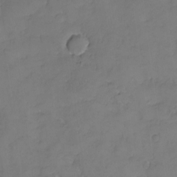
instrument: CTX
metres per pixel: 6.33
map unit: eHh
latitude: -8.6140
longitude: -67.3103
